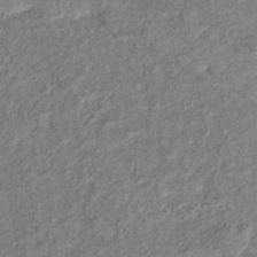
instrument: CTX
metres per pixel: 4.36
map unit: eHb
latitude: -39.3888
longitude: 77.6155
